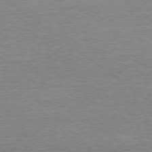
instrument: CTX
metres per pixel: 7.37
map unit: Ap
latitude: -79.3509
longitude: -82.0822
